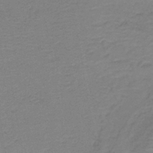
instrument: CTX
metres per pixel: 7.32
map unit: HNb
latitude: -42.6140
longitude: 49.7667
